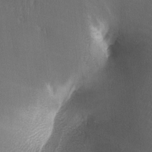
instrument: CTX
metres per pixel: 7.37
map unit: Ave
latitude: -6.7841
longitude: -121.0270
